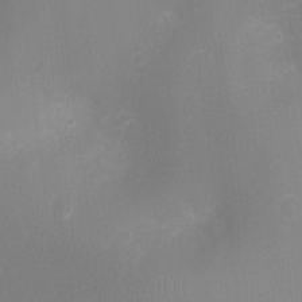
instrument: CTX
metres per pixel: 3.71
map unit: Ht
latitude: -9.3698
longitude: -24.0633
